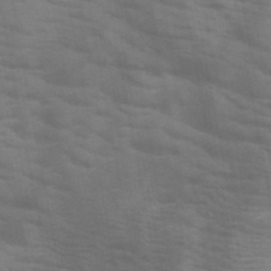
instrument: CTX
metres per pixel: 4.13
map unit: HNb
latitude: -46.8408
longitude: -47.7450
